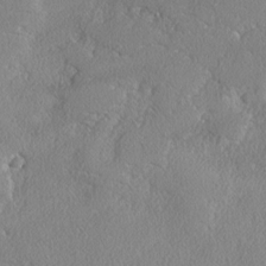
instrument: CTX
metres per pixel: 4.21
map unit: lAvf
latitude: -5.7477
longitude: -109.0836
